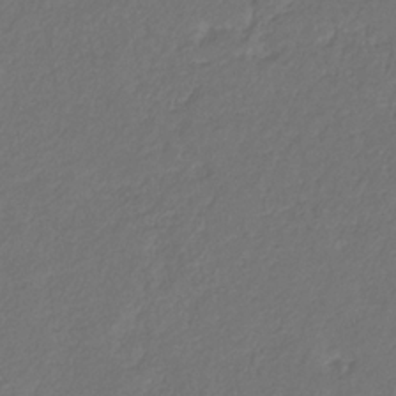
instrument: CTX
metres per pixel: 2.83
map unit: eHb
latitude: -30.0850
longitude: 65.2376
